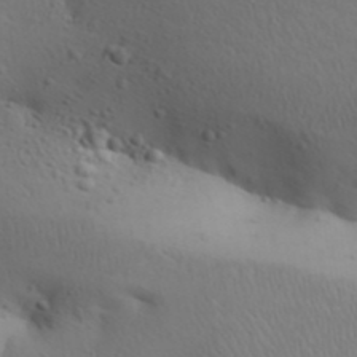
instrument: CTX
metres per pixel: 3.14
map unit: Aa
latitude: 31.6694
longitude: -146.1767
